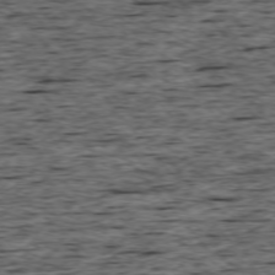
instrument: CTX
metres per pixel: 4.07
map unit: Ap
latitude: -75.3699
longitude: -92.4790
